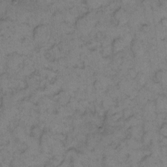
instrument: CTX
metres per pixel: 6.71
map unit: eHh
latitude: 9.2915
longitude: -63.4238
